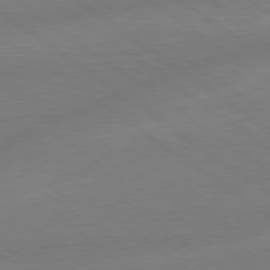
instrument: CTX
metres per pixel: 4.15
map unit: lApd
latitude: 79.0459
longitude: -142.4601
